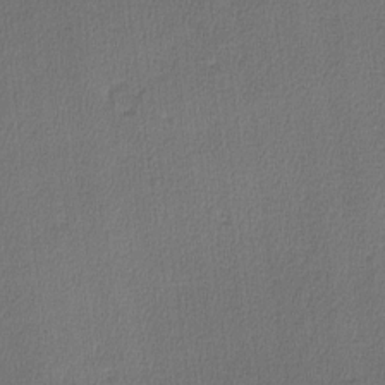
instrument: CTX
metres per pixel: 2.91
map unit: lHvf
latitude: -11.4832
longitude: -99.4615
